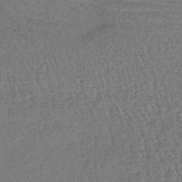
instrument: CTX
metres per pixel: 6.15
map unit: eHb
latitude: -42.4817
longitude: 82.1795
